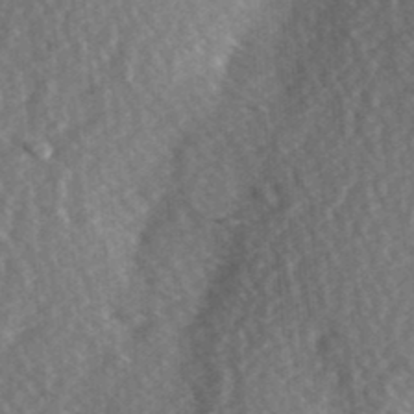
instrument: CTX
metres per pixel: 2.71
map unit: Hve
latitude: 2.9136
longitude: -123.6883
